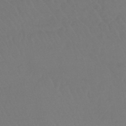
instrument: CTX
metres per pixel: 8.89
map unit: lHb
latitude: -45.1242
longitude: 68.5384
